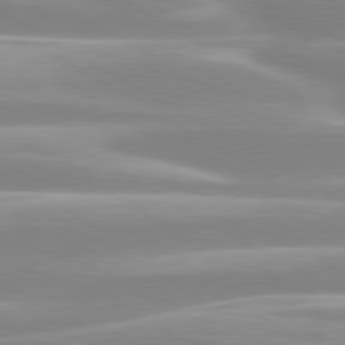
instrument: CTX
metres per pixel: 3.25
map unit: lApd
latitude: 80.2333
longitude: -128.7246
